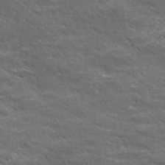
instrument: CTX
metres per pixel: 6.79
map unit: eHh
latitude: 36.7435
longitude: -139.1592
